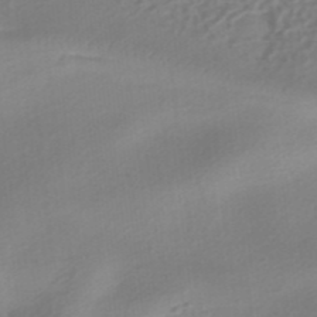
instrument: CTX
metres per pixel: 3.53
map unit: HNhu
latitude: -40.7841
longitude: 92.7652
